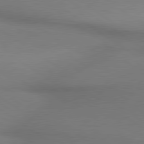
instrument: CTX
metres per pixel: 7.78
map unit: lApd
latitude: 79.5749
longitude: 178.6140
